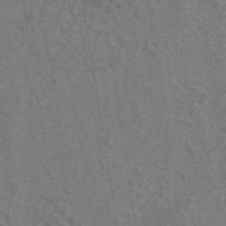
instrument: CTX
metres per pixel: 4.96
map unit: eHh
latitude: -40.2739
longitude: -29.8394
